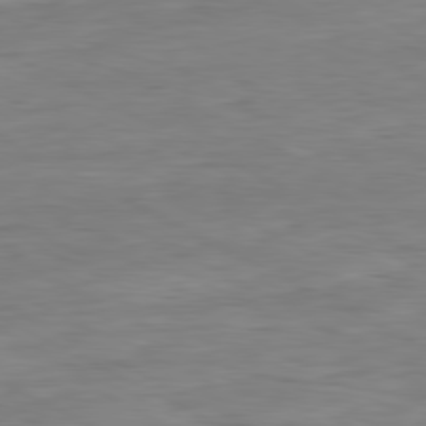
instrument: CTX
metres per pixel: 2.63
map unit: Ap
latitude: -81.1620
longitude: -96.0444
